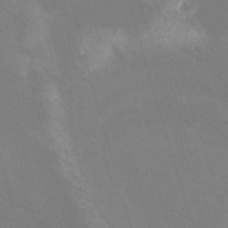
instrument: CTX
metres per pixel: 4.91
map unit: Nhu
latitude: -12.2740
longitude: -73.1215
